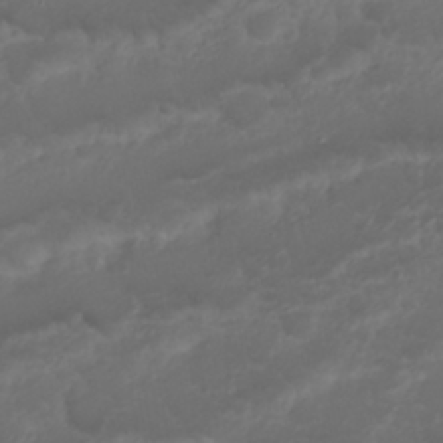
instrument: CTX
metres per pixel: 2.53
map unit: Nhu
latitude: 22.7624
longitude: -63.2348
